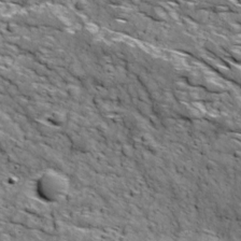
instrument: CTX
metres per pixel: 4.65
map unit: Ave
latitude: 18.7435
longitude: -134.6490
